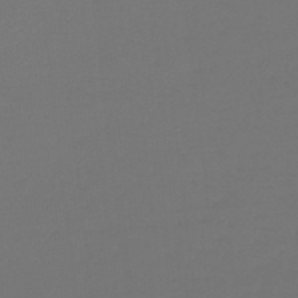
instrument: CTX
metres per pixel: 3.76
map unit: lHb
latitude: -46.7652
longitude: 65.5966
